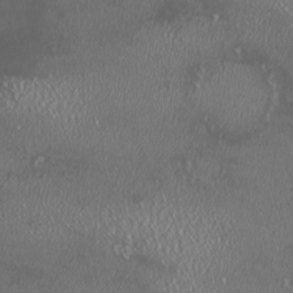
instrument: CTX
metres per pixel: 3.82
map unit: HNhu
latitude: -2.3684
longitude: 11.4454
